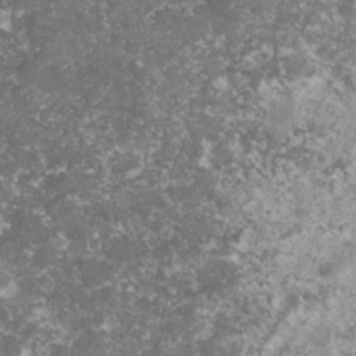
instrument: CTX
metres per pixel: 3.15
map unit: lHvf
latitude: -16.4251
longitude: -99.3670
